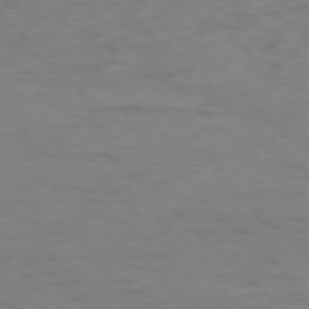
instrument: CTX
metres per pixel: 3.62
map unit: Ap
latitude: -76.5007
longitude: -78.1767
